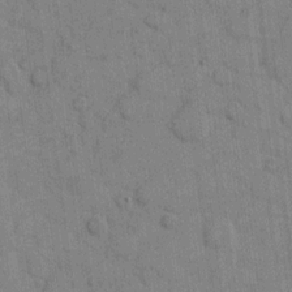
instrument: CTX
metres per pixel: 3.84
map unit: eHh
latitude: 9.2915
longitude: -66.1577
